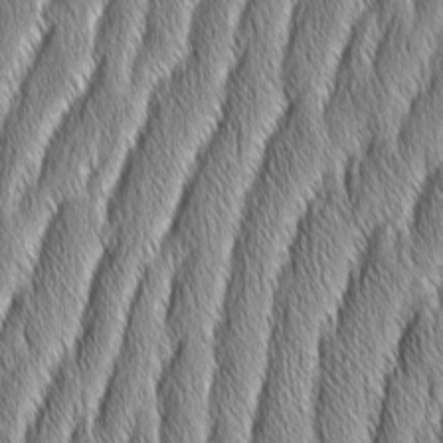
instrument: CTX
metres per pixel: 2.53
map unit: Aa
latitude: 7.4993
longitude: -131.0081
